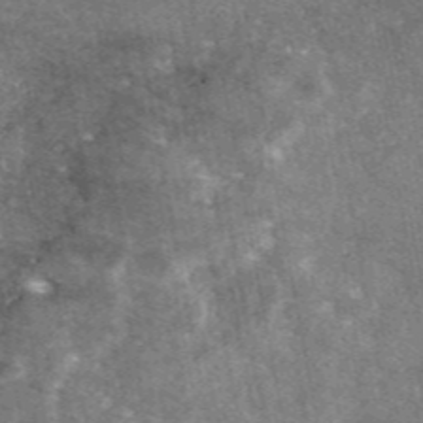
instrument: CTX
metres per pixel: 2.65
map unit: eAb
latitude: 47.1404
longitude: 122.1984
